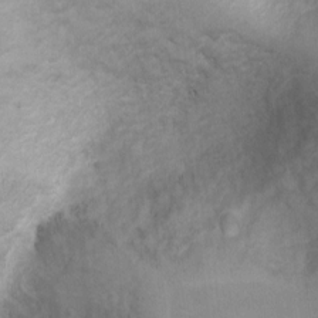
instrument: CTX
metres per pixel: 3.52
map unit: Ht
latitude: 3.2915
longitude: -28.9136
